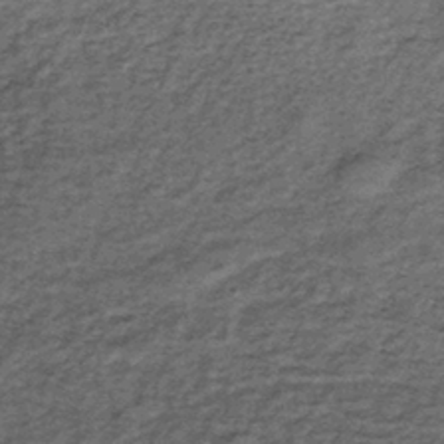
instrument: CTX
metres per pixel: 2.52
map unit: lHb
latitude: -38.8786
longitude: 66.2740
